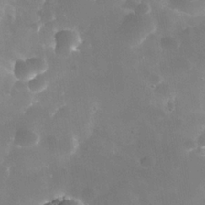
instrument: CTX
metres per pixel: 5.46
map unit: Nhe
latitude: -36.5195
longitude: -118.0633
